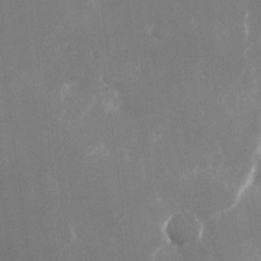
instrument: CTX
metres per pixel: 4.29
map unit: Nhu
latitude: -23.6155
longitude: -72.4034
